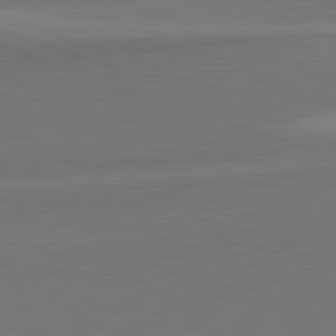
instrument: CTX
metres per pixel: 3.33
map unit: lApd
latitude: 82.3467
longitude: 148.8030
